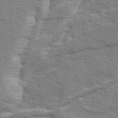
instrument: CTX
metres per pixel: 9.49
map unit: Ave
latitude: 17.7261
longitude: -129.5371
